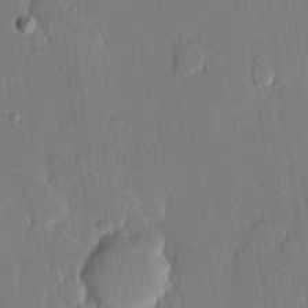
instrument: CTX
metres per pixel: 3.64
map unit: lHvf
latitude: 21.1781
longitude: 146.2550
